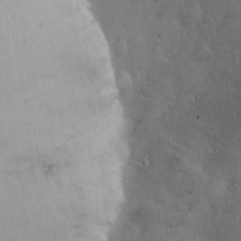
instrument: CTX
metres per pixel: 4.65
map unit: eHh
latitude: 24.4978
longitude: -72.5546
